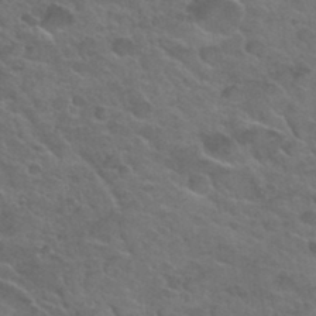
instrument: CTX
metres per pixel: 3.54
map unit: Hto
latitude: 34.2522
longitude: -50.3089
